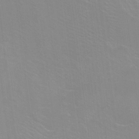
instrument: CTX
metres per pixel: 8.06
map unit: Ht
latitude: -14.2929
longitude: -42.2712
